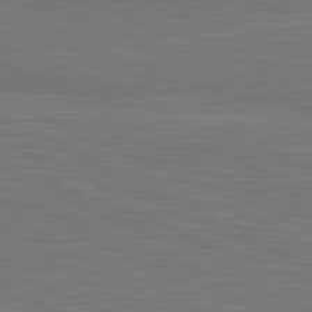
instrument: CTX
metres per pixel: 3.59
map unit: lApd
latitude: 81.8583
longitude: -171.0836
